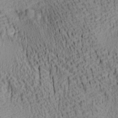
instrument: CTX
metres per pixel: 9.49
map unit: lAa
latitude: 7.1403
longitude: -115.4804
